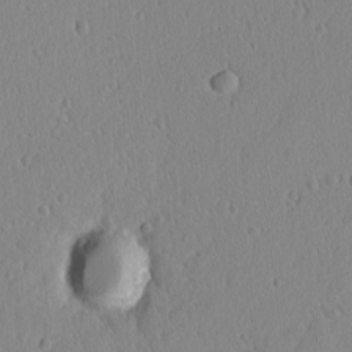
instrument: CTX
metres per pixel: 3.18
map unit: lAvf
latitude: -9.2943
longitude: -119.8016
